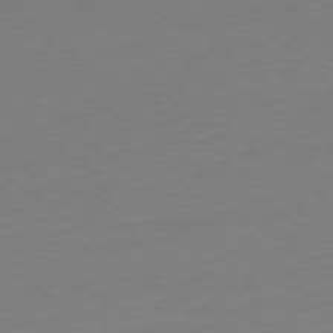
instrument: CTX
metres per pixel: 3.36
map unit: Ap
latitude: -79.0297
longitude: -98.4223
